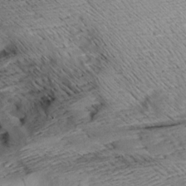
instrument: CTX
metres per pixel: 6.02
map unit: Aa
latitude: 9.2537
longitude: -141.4615
